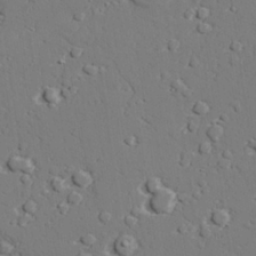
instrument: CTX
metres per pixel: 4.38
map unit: lAvf
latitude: 27.4049
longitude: -109.0080
